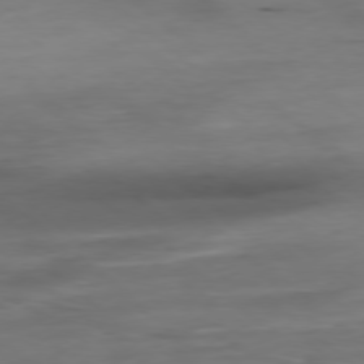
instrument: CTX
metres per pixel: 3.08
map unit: Ap
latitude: -78.4629
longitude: -88.1767
